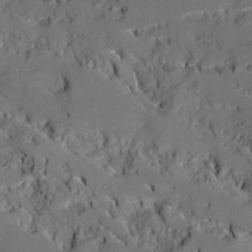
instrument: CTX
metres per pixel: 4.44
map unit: Ave
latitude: 18.8947
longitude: -128.9325
